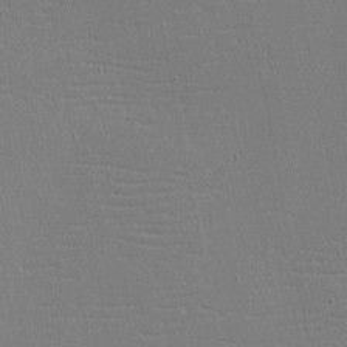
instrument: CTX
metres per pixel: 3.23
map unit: eHh
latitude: -4.1605
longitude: -80.9325
